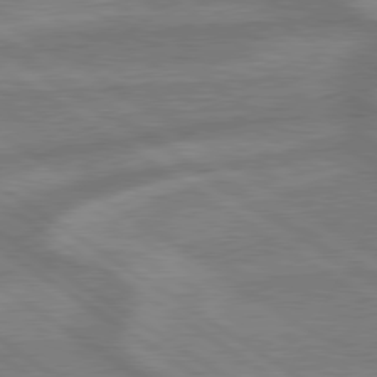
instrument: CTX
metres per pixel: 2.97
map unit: lApd
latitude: 79.4238
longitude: -172.2900
